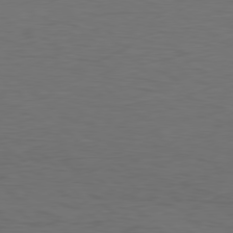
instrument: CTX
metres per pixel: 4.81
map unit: Hpe
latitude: 78.1011
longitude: -149.1214
